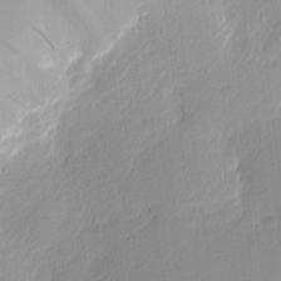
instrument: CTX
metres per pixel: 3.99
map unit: Nhu
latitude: 2.4223
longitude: -76.2711
